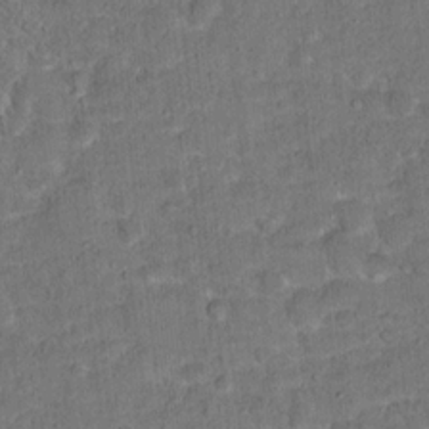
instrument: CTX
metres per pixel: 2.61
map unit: Hto
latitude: 15.9717
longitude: -38.9703
